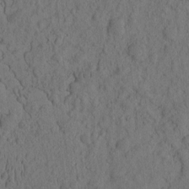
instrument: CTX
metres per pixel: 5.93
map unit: eHh
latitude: -2.1605
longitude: 17.4077
